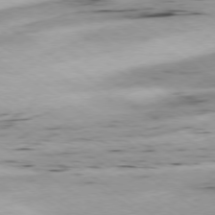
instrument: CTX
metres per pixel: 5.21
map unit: Ap
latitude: -78.3495
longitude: -70.8947
